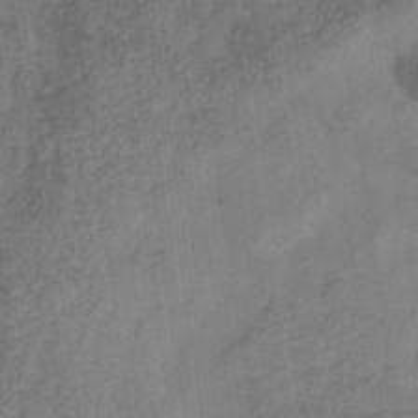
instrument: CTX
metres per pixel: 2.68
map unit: eHb
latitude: -29.7856
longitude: 68.9919
